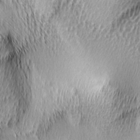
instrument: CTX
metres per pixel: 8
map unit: lAa
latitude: -5.0108
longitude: -122.4223
